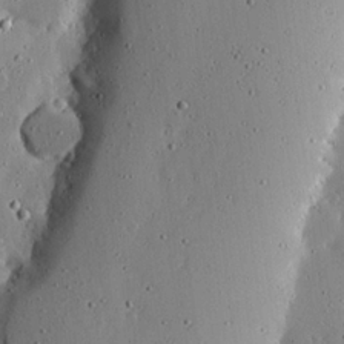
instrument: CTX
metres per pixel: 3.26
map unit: lHvf
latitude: 19.3103
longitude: -114.7246
